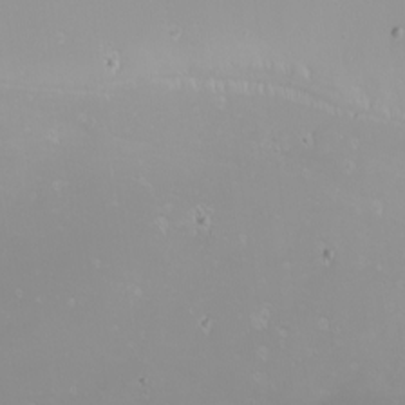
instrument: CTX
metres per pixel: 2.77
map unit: Nhu
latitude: -6.6896
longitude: -83.4615
